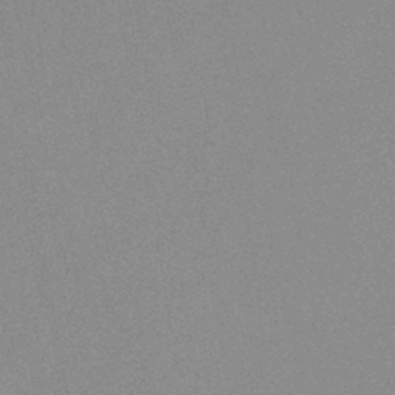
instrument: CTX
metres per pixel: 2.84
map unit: HNb
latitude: -44.1606
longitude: -40.5923
